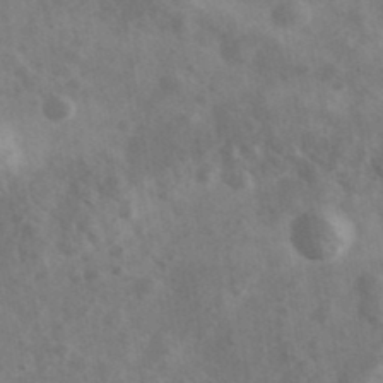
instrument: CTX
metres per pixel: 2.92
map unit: Ave
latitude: 38.6490
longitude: -107.2915
